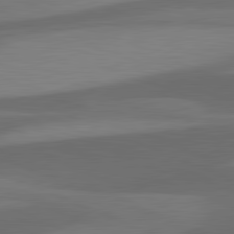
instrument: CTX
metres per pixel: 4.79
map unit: lApd
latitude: 81.6694
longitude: 124.6707
